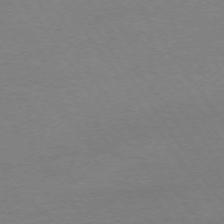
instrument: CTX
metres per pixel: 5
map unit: Ap
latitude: -74.0472
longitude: -85.1403
